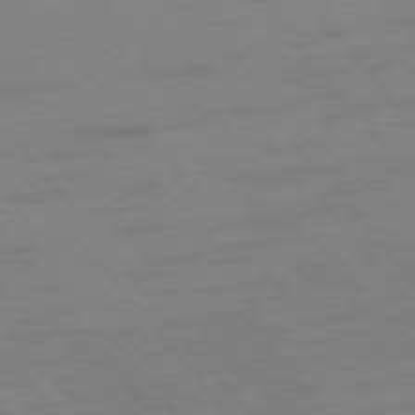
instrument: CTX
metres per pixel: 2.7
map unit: Ap
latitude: -76.8030
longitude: -64.5735
